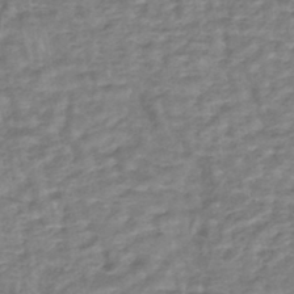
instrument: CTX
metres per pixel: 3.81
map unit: HNhu
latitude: -44.7463
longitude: 102.1606
